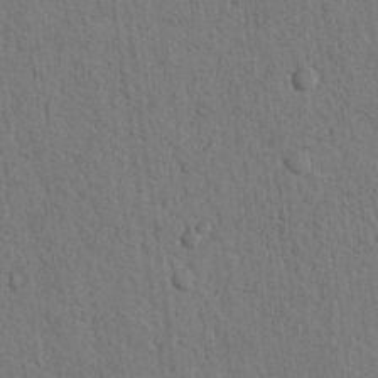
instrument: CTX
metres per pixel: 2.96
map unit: Nhu
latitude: 20.0633
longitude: -76.0444
